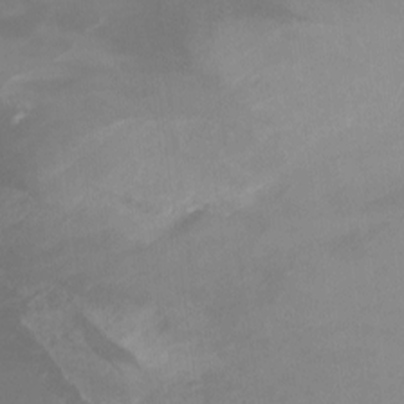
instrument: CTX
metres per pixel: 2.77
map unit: Nhu
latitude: -9.1809
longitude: -78.0633
